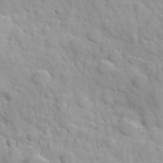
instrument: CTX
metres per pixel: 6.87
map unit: Hve
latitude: 31.7072
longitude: 151.3699
